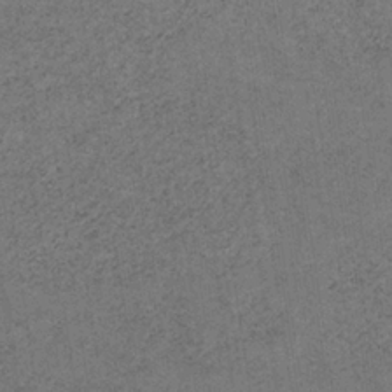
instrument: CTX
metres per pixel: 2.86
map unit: HNb
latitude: -32.5007
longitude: 62.5007
